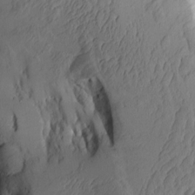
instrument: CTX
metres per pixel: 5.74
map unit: Aa
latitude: 9.9906
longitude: -126.3090
